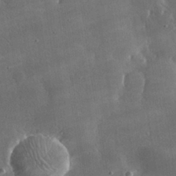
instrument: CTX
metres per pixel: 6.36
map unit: lHvf
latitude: 31.4049
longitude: -92.8002
